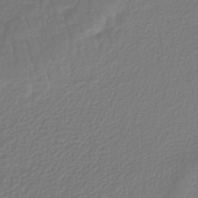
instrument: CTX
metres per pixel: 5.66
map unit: lHb
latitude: -42.4817
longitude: 64.6519
